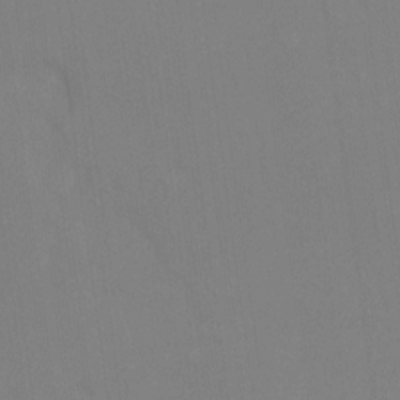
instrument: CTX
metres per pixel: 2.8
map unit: Ht
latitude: -13.8800
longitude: -58.4601
